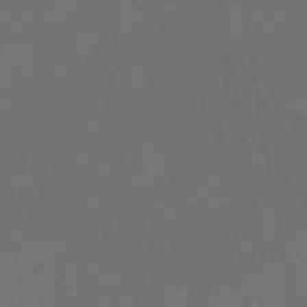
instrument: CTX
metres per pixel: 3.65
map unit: eHb
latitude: -46.5762
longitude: 85.4643
